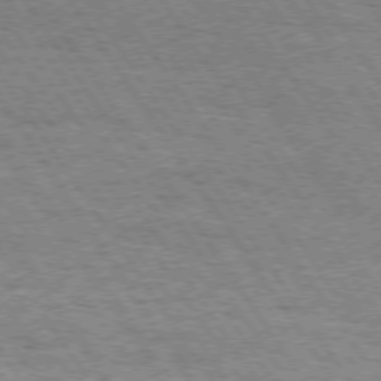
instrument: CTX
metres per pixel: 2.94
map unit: Hpe
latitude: 73.5749
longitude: -131.0459
